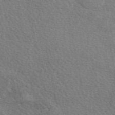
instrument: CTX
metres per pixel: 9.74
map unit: eAb
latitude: 49.5371
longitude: 113.8989
